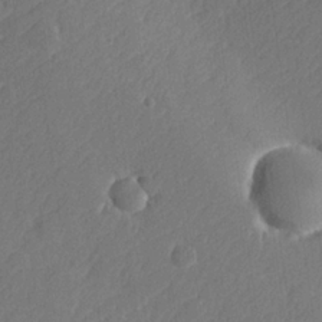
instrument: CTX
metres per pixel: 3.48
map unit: lHvf
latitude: 24.6112
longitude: 141.6911
